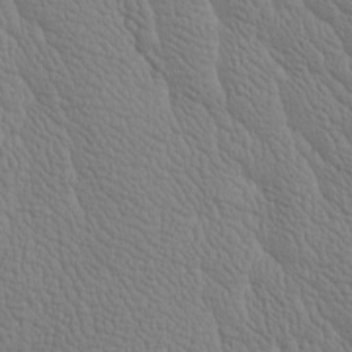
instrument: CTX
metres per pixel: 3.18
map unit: Htu
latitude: -3.8044
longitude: 176.7085
